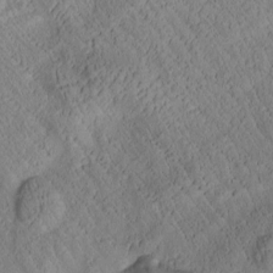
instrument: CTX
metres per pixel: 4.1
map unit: Htu
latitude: 1.3103
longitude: 175.8422
